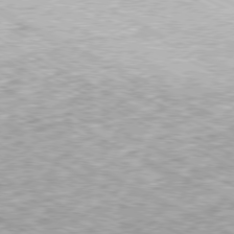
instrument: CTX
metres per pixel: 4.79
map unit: Ap
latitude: -79.7477
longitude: -67.1403
